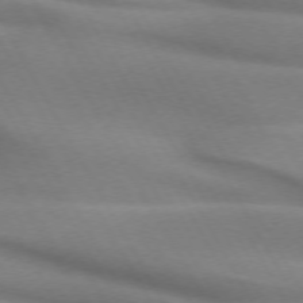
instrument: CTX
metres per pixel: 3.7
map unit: lApd
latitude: 72.1011
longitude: -51.3859
